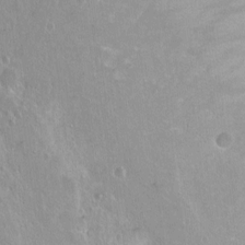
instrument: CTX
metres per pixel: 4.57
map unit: Ht
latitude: 1.6694
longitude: -32.4601
